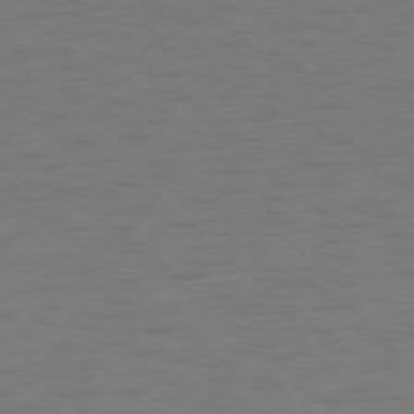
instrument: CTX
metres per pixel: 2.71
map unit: Hpe
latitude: -78.1416
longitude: -20.2523
